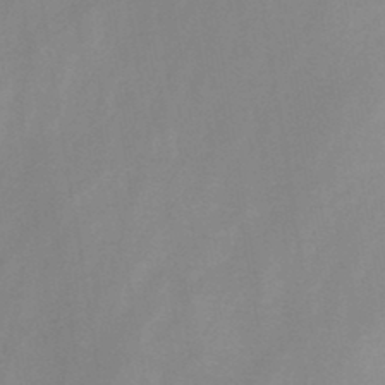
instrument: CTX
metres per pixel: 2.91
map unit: HNb
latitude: -45.1620
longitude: -39.2726
